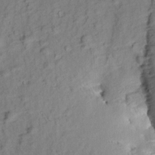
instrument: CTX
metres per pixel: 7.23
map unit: Aa
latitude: 9.2537
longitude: -140.7246
